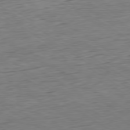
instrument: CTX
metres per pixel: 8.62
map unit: Hpe
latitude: -79.6533
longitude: 10.6141
